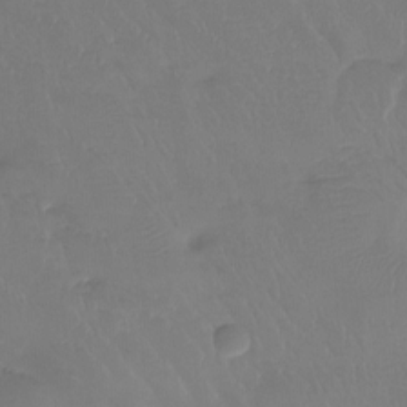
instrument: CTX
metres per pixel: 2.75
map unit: Htu
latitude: -13.7289
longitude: -46.6113
